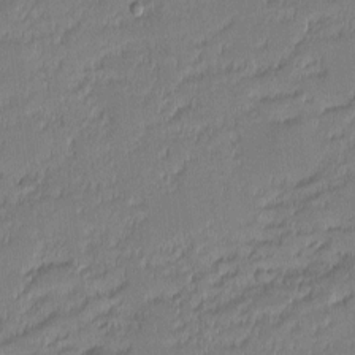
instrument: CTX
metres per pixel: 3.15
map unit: eHh
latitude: -2.7274
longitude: -83.5371
